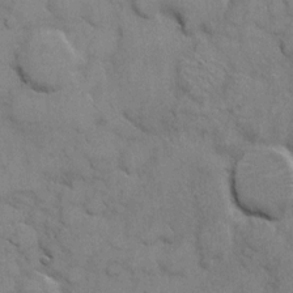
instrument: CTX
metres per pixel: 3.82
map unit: eHh
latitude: 6.6868
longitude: -65.2159
